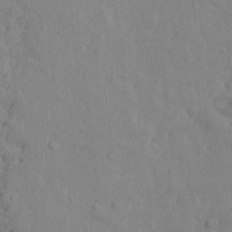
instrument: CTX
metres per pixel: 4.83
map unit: Htu
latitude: -2.8785
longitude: -175.3860
